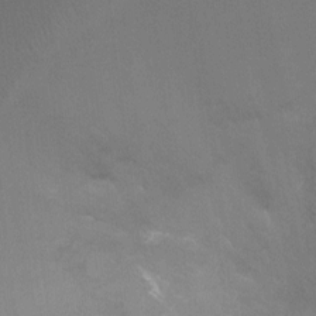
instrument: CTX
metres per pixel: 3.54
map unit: Ht
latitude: -8.0283
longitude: -32.8758
